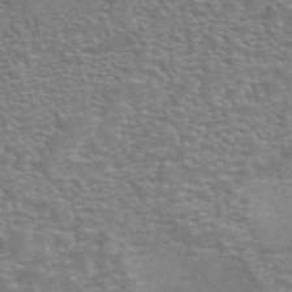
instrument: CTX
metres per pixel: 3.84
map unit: eAb
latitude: 42.3089
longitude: 106.3684
